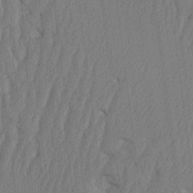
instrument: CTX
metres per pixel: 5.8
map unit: HNhu
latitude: -1.8423
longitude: 14.2740
